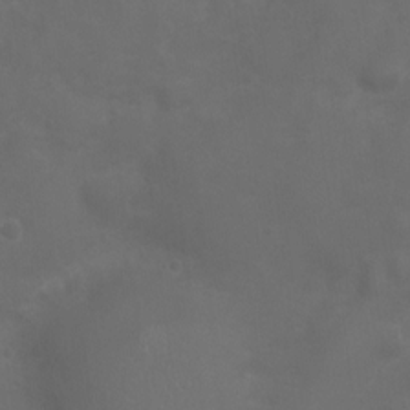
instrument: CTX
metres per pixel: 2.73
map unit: Ht
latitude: 1.1592
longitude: -22.2333
